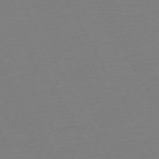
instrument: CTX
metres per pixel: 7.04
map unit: Ap
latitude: -73.7288
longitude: -69.2348
